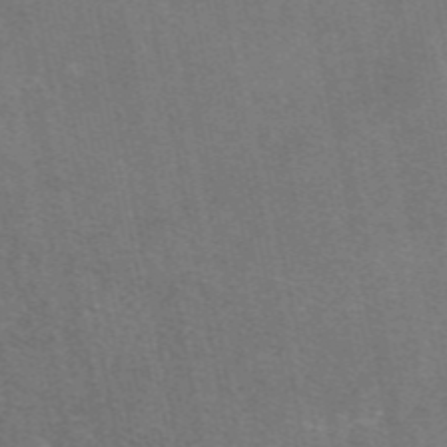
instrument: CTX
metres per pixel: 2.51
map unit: eAb
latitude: 47.5938
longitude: 114.1417
